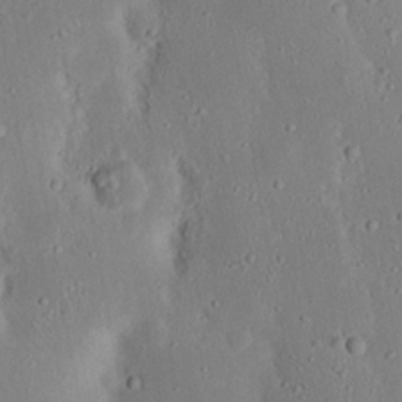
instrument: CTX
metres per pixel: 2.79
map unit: Nhu
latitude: 23.3293
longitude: -72.8191
